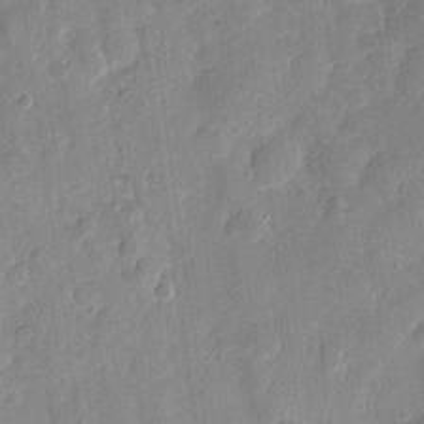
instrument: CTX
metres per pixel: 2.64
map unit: eHh
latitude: 8.5735
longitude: -74.2334
